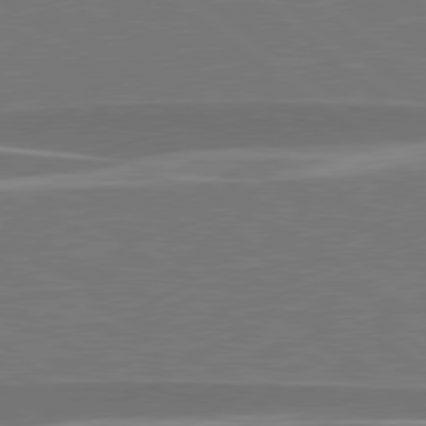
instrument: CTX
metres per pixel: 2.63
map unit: lApd
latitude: 79.1970
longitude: -93.8394
